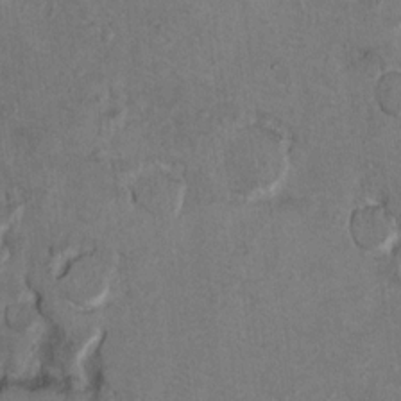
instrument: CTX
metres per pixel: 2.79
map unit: Ht
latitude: 9.7261
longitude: -32.1389
